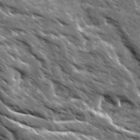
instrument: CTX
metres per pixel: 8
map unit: Ave
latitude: 19.6505
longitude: -134.9891
